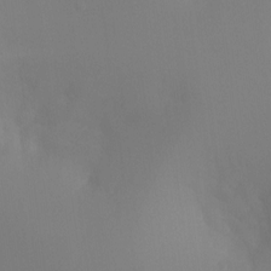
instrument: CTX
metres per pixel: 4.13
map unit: Ht
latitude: -11.5588
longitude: -45.5371
